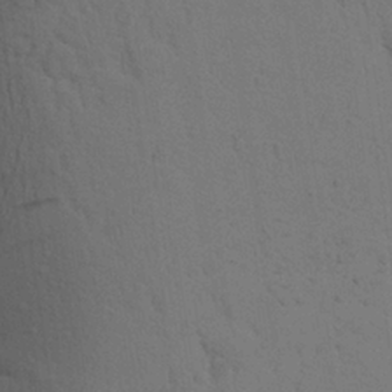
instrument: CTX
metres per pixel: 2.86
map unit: Aa
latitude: 23.8961
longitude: -148.5546
